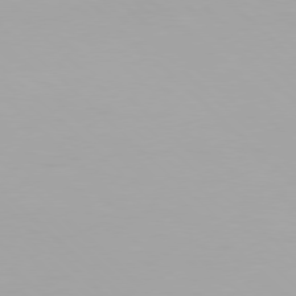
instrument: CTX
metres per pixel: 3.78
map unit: Hpe
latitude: 77.2348
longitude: -171.8016
